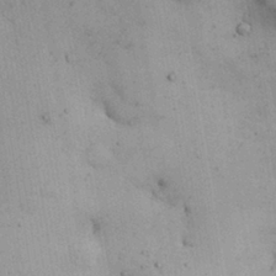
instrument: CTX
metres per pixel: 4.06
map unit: Nhu
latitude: 26.7813
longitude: -68.3278
